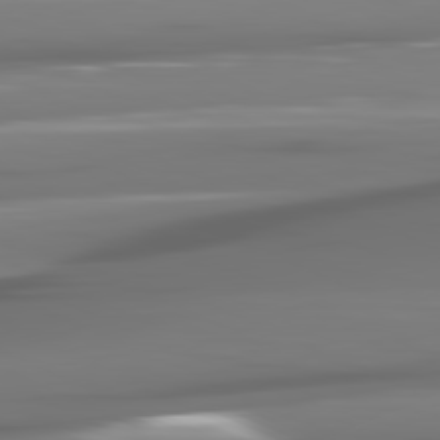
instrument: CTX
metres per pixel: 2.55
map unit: lApd
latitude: 81.3859
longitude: -141.5938
